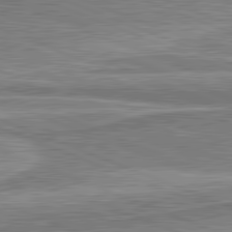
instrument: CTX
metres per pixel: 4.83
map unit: lApd
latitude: 81.9528
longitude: 167.8611
